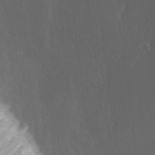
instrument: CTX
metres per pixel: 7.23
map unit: Ave
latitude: -6.7274
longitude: -121.3671
